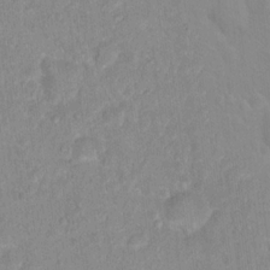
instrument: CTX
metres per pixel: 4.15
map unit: Hto
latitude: 16.0255
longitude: -39.6505
